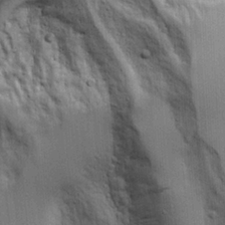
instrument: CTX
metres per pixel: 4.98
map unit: Aa
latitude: 19.2348
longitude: -125.2537
